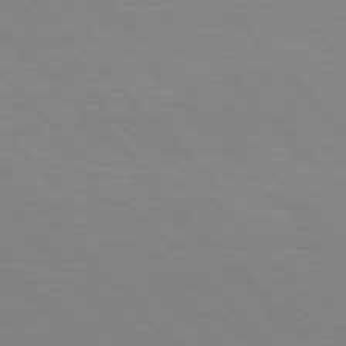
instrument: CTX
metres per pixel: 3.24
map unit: Hpe
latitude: 76.5923
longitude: -155.7827
